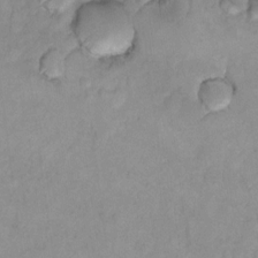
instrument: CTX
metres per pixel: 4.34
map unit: Hto
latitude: 7.8772
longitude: -35.5749
